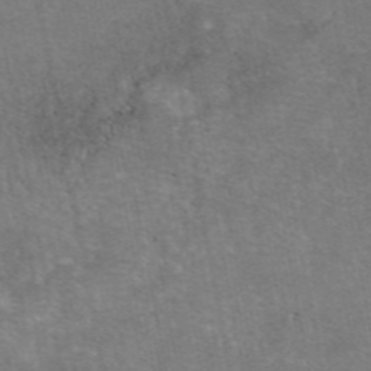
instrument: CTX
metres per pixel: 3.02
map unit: eAb
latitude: 47.2348
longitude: 105.4643
